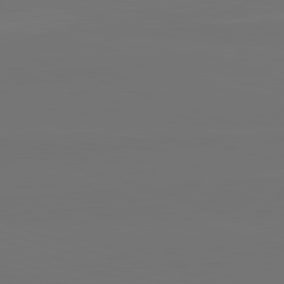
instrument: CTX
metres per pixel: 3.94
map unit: lApd
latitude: 82.3845
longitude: 144.1228
